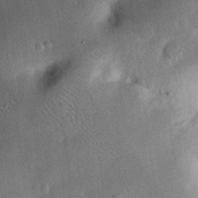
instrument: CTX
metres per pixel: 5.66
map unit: Nhu
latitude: 24.0633
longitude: -71.3481
